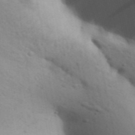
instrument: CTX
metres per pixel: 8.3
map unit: Aa
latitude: 30.9892
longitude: -146.7813
